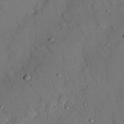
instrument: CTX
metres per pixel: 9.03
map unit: Nhu
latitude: 25.1403
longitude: -73.5749
